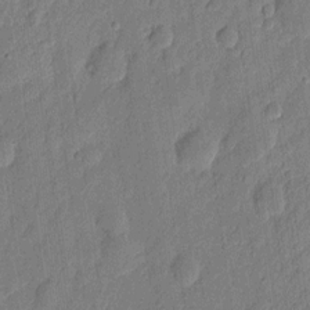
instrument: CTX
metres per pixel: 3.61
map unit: eHh
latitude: 7.4615
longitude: -73.9906
